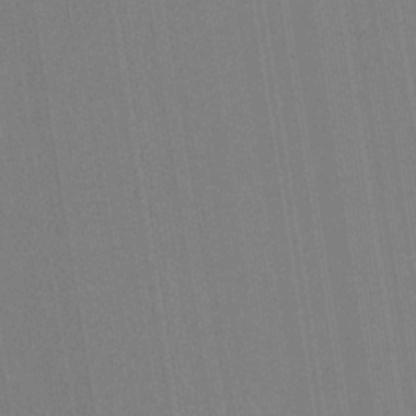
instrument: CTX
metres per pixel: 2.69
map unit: HNb
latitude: -33.9556
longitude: 54.8786
